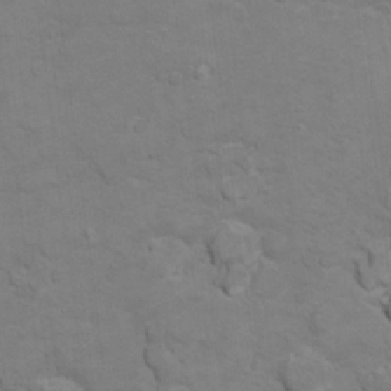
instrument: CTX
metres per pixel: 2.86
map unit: Ht
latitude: 11.0270
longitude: -33.1970
